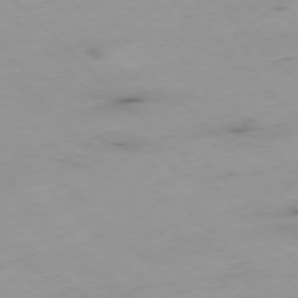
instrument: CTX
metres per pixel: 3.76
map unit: Ap
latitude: -77.2187
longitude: -91.1403
